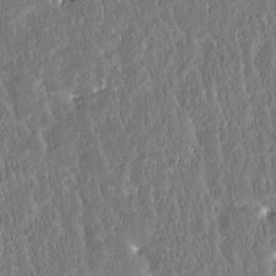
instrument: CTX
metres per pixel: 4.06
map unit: Htu
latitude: -3.8044
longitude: 174.9919
